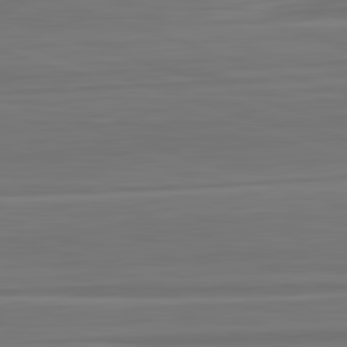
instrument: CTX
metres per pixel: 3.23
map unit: lApd
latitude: 82.9135
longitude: 169.0864
